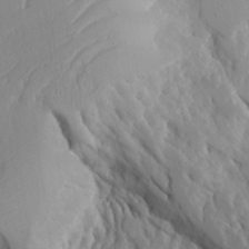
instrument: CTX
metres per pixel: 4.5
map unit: Aa
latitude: 23.0458
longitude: -127.1025
